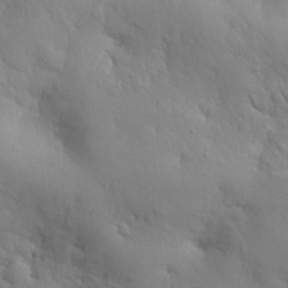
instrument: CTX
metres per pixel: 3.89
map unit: Nhu
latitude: 28.4979
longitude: -68.8191
